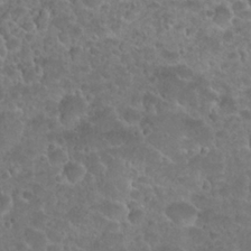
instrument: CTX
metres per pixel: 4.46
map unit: Nhu
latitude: 27.4615
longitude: -52.6113
